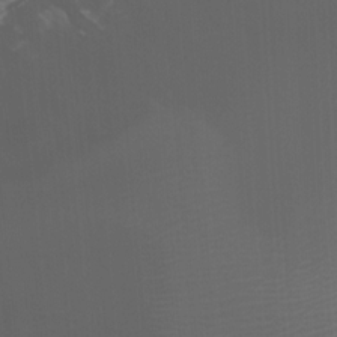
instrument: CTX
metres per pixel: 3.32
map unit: HNhu
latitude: 0.1766
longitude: -2.1578
